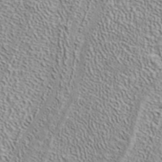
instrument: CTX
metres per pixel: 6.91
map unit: ANa
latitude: 41.4804
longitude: 17.5399
